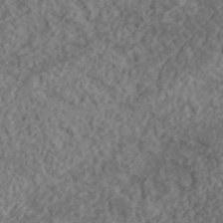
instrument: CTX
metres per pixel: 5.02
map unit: lHvf
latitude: 38.0633
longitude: -90.8569
